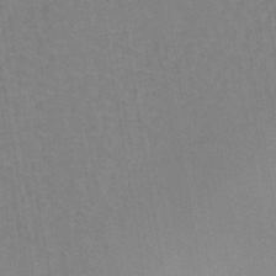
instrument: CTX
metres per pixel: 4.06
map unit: eHh
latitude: -43.1053
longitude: -31.8206
